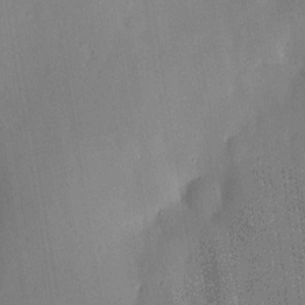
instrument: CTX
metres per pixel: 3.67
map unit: HNhu
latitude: 14.9136
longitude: 12.3873
